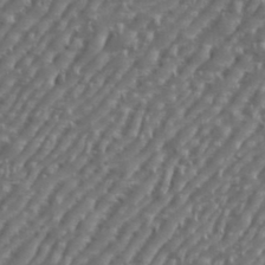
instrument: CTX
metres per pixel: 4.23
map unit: eHh
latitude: 36.1011
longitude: -134.0444
